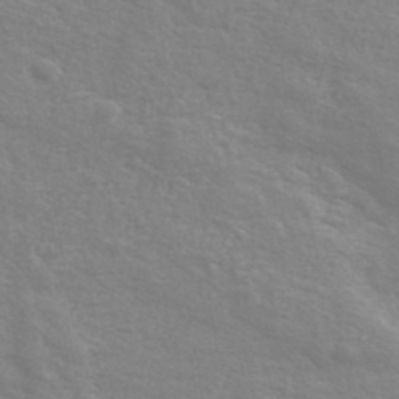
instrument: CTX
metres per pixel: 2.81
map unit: lHvf
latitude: 40.8946
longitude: -90.4601
